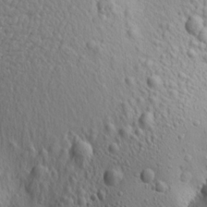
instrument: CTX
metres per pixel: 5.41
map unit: Aa
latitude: 15.3293
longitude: -141.8394
